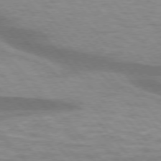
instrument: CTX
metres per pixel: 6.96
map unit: lApd
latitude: 75.9717
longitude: -58.7435
